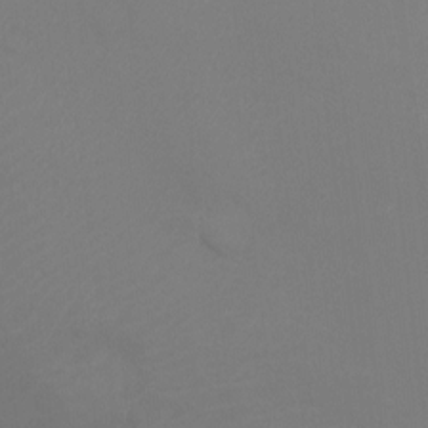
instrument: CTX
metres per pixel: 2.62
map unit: Ht
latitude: -9.4643
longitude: -38.1011
